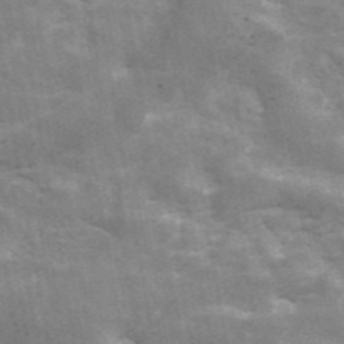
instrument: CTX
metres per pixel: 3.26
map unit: ANa
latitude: 46.1767
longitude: 24.7841
